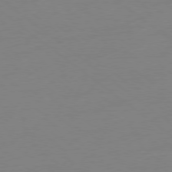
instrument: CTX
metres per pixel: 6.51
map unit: Ap
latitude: -78.8030
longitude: -98.7246
